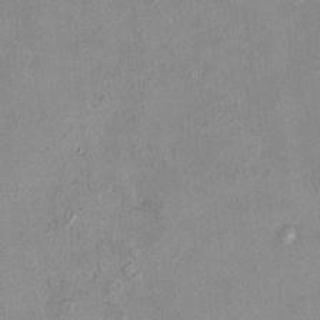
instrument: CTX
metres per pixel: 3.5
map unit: HNhu
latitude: 7.4237
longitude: 11.3132
